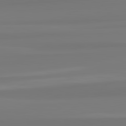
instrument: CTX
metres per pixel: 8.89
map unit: lApd
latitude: 82.6490
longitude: 173.2187
